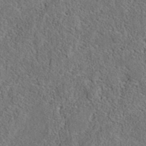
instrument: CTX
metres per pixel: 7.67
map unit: eAb
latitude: 36.3467
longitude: 112.2929
